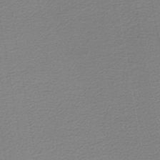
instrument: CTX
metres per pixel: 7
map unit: lHb
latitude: -43.7477
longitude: 65.8234
